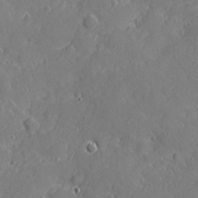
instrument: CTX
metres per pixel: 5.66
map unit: eHh
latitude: 3.7449
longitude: -75.0270
